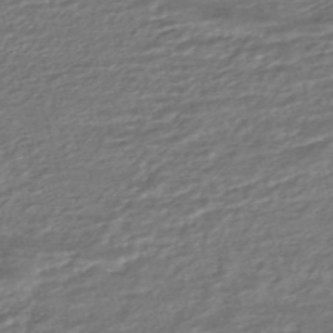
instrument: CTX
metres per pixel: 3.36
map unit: ANa
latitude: -45.4265
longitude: 104.9919
